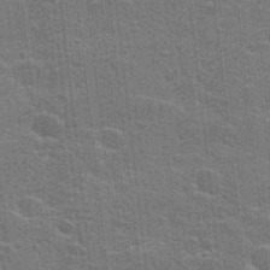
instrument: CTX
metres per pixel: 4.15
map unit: Hto
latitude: 23.6127
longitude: -47.1026
